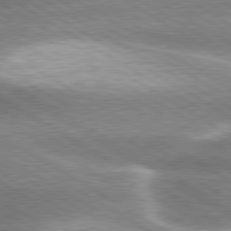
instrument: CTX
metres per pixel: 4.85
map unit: lApd
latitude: 80.1011
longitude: -120.2523
